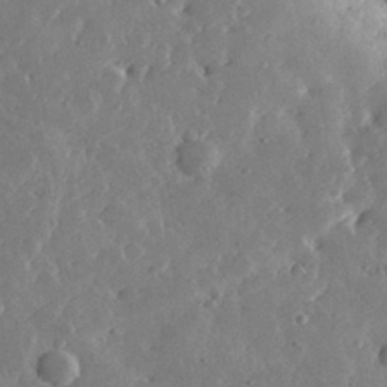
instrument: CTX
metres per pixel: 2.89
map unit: lHvf
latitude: 33.4049
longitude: -90.1956
